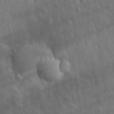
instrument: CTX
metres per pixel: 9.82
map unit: eHh
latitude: 31.2348
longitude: -80.1956
